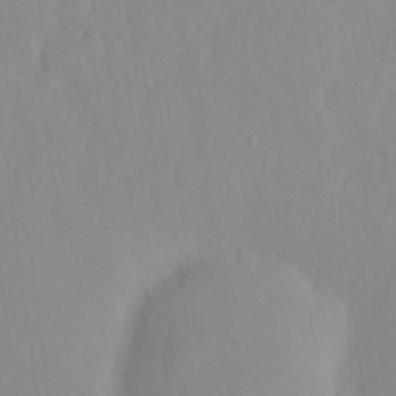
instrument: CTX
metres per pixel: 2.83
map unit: HNhu
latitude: 6.2900
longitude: -3.8772
